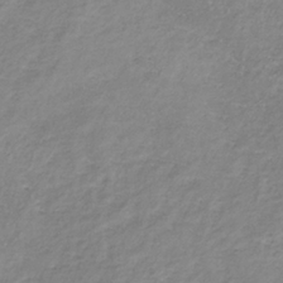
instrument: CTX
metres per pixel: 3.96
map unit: lHb
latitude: -36.7085
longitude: 73.1620
